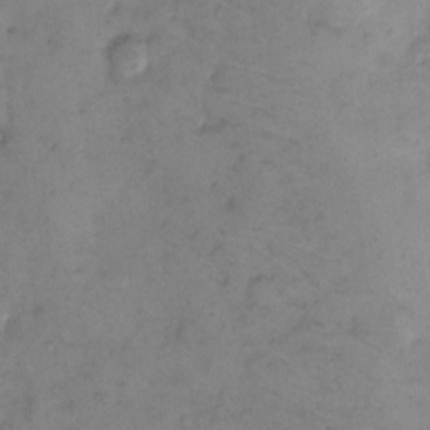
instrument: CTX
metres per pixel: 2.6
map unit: eHh
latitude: 9.7828
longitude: -62.6491
